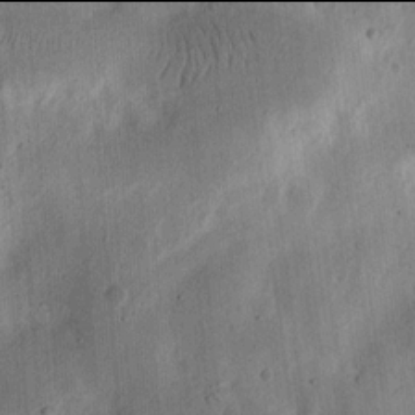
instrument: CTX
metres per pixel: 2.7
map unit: Ht
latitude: 13.9906
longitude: -74.2334
